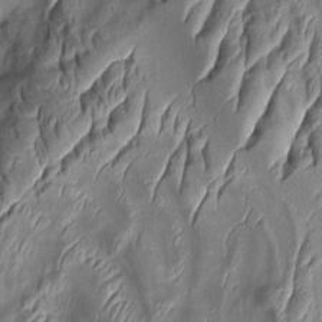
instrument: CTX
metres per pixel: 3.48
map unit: Aa
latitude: 9.0459
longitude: -131.7072
